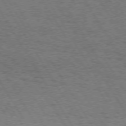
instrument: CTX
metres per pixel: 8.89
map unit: Hpe
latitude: 73.0459
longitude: -130.1767
